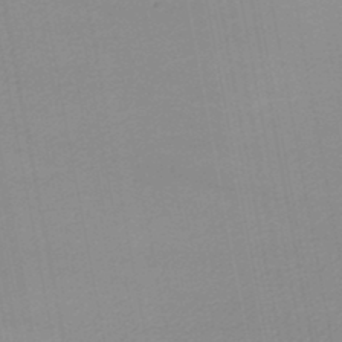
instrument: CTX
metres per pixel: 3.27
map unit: lHb
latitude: -47.2187
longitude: 58.4440
